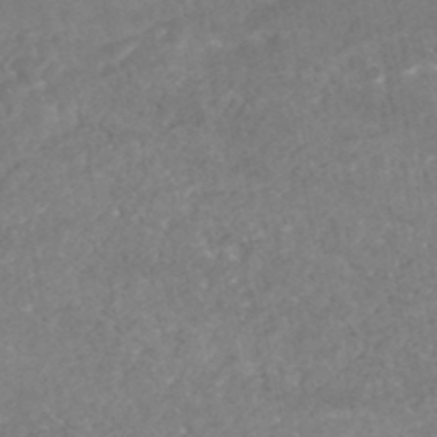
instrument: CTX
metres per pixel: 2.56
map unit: HNhu
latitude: -46.9352
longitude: 96.9542
